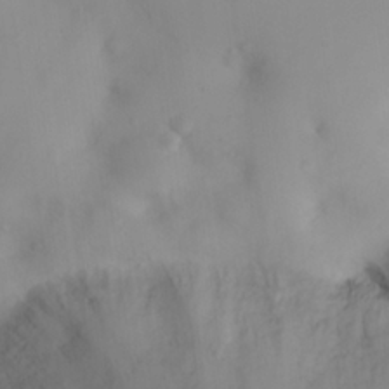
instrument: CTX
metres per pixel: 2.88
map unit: eHh
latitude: 25.5938
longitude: -64.6868
